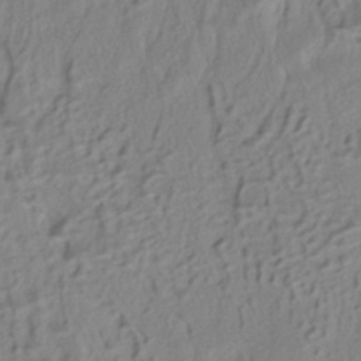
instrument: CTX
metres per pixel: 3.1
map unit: ANa
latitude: -39.1431
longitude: 95.4643
